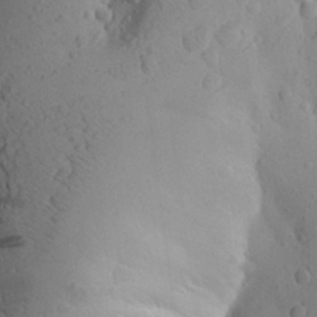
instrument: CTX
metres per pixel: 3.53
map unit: Aa
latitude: 24.1955
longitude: -144.8002
